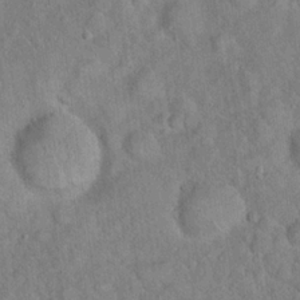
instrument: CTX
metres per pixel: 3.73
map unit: Hto
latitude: 17.7450
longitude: -52.8191
